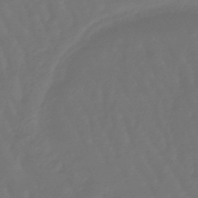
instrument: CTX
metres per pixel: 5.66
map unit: lHb
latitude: -47.4454
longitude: 79.3698
